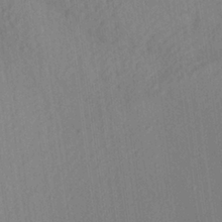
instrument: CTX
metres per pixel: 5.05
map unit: Aa
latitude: 27.3104
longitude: -141.4048
